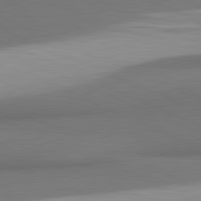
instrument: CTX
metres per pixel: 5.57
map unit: lApd
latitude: 81.6505
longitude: 163.5966
